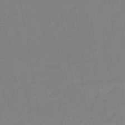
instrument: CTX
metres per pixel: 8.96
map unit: lHb
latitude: -40.4440
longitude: 74.5952
